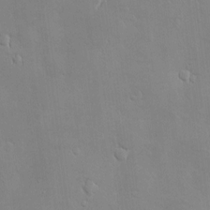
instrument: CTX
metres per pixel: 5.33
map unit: Hve
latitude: -10.8597
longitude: 174.0661
